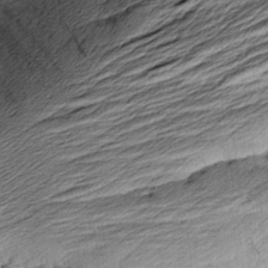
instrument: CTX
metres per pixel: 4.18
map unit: Aa
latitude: 8.7435
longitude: -141.0269
